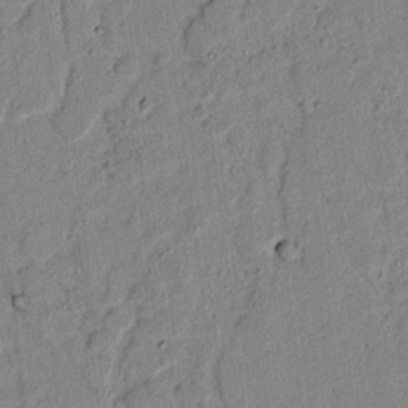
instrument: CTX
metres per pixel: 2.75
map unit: lAvf
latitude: 6.7057
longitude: 168.5195
